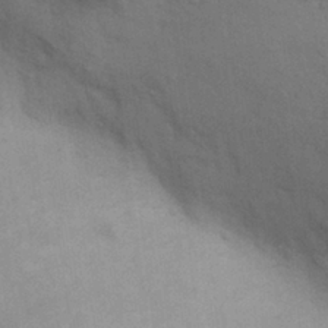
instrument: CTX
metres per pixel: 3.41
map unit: Nhu
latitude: 7.8205
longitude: -24.1766
